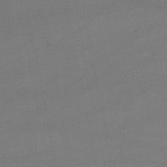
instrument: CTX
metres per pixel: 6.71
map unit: lHb
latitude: -47.5588
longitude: 62.4818
